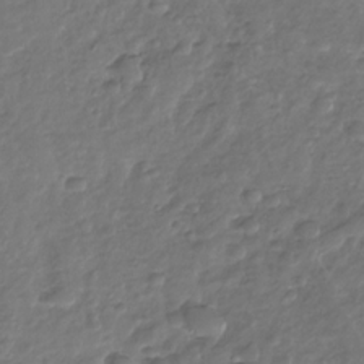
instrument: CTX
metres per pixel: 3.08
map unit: Nhu
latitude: -30.5007
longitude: -61.4615
